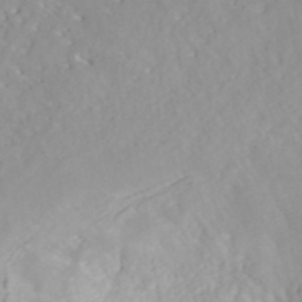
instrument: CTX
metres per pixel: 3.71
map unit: ANa
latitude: 40.2144
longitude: 22.1039
